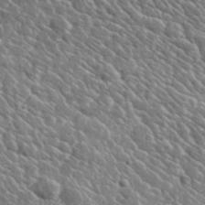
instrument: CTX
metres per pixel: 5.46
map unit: lHvf
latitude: 36.6680
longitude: -88.9325
